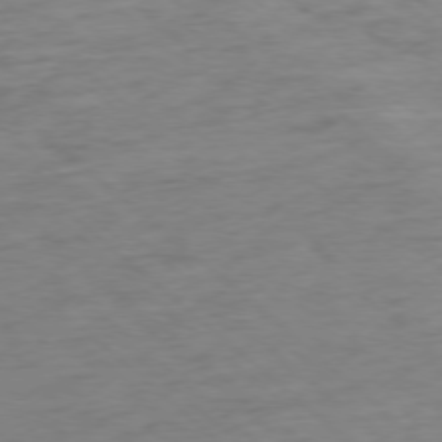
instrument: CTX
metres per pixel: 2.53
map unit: Ap
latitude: -77.6155
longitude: -78.5735
